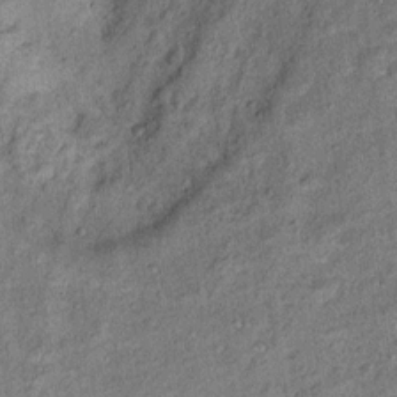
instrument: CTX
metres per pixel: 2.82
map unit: Ht
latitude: 11.8206
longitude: -39.8772
